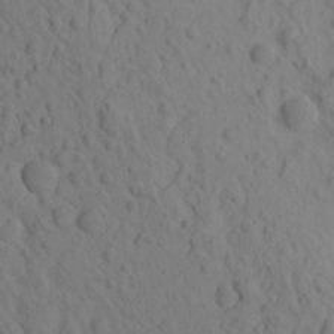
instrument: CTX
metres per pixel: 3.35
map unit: eHh
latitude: -1.4644
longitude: 18.1795
